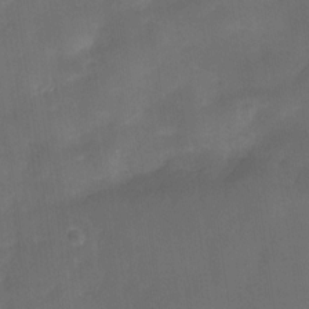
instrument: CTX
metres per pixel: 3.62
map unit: Nve
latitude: -27.5210
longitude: -148.0633
